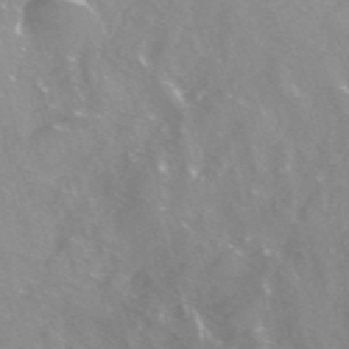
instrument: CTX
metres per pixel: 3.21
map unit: ANa
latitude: -38.2173
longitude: 97.2376
